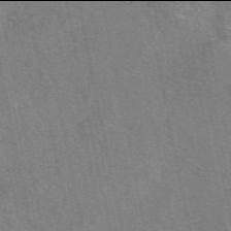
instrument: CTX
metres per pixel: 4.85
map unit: eAb
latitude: 49.9906
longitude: 107.8801
